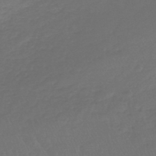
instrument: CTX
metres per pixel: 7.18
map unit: lHb
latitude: -45.1620
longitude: 67.9556
